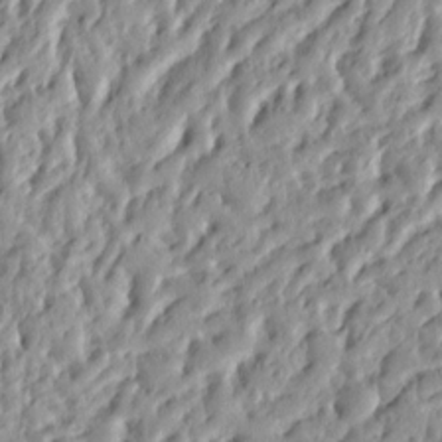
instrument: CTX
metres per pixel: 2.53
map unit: Ht
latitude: 8.8947
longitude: -77.4993
